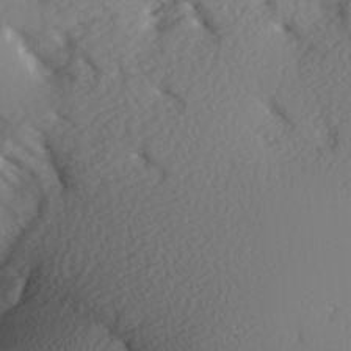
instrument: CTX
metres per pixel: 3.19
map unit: Hve
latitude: 2.7624
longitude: -120.8380
